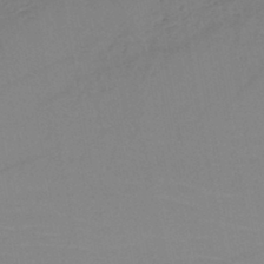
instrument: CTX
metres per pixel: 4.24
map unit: HNb
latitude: -45.4077
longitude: -42.6491
